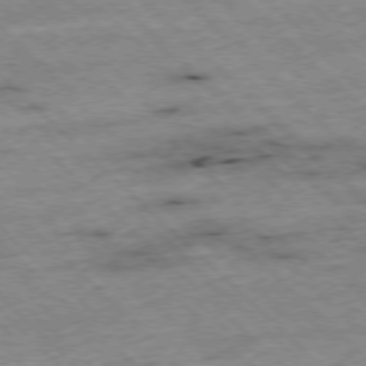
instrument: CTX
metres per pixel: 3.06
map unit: Hpe
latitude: -77.3132
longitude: -15.0081
